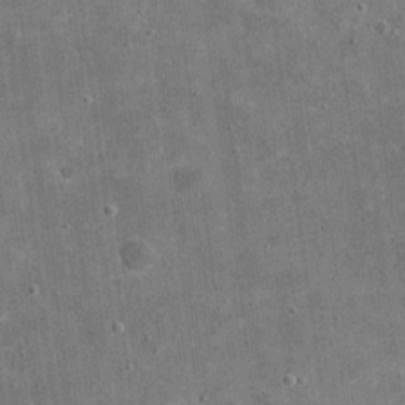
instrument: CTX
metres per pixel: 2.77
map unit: eHh
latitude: 20.4034
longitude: -65.5560
